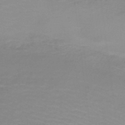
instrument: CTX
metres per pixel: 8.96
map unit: HNb
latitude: -44.4629
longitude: 53.1242
